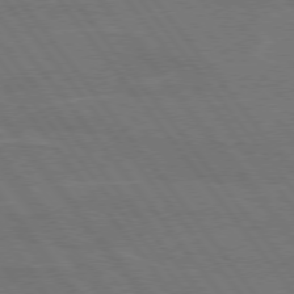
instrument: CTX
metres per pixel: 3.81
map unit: lApd
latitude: 75.3860
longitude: -67.6316
